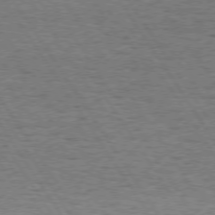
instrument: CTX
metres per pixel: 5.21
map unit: Hpe
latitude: 73.7828
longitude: -130.6869
